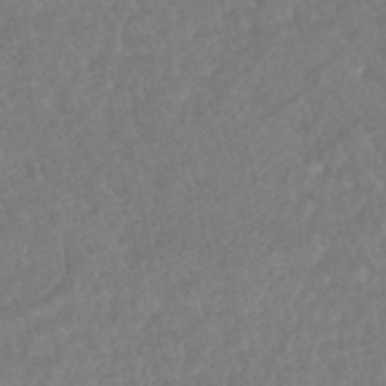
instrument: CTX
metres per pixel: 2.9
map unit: HNhu
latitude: -45.6722
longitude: 97.1242
